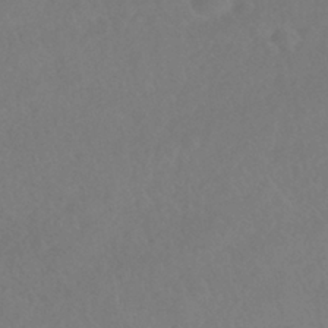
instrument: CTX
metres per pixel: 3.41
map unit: HNhu
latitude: -41.3887
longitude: 97.3132
